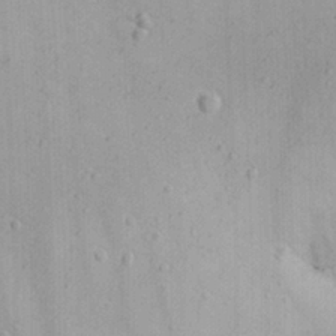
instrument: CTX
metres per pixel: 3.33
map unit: eHh
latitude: 21.9150
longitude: -69.9717
